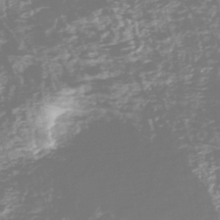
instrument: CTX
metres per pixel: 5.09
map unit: HNhu
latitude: -47.8989
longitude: 28.0283
